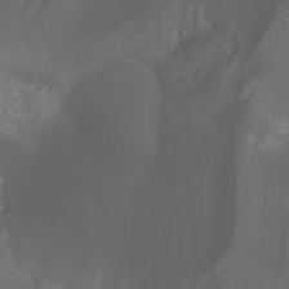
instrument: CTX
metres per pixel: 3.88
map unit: Aa
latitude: -6.5573
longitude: -72.5168
